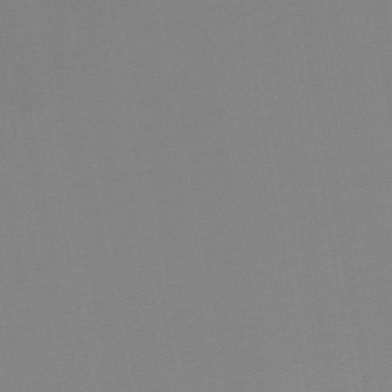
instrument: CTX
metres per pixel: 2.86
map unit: lHb
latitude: -45.3510
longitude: 62.7652
